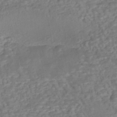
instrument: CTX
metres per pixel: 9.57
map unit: eHh
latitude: -43.4643
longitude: 120.7463
